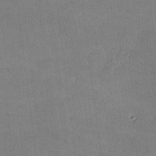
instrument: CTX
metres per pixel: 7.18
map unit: lHvf
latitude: -10.2173
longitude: -100.6680
